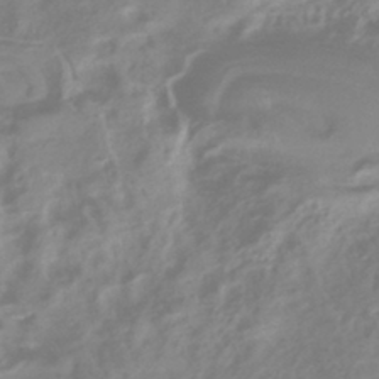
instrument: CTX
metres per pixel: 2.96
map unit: HNhu
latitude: -42.1605
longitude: 92.0472
